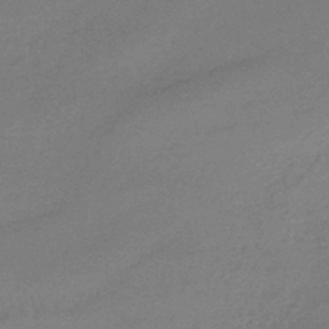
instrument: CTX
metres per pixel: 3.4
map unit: lHb
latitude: -42.3306
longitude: 66.4440
